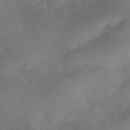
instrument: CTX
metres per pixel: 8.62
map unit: HNhu
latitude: -41.4265
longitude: 92.7085
